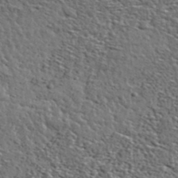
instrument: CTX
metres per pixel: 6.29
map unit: lHvf
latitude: 37.1592
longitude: -88.6680
